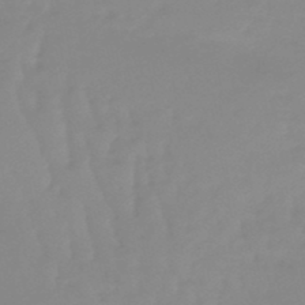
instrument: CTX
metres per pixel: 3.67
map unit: lHb
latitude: -48.2173
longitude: 78.4818
